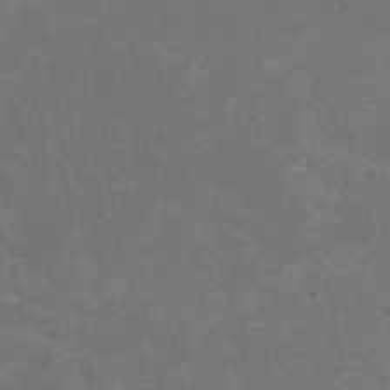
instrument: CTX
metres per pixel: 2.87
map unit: HNhu
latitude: 0.5923
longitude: -1.1592
